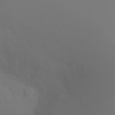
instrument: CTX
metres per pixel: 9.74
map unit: Ht
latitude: -8.6518
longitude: -32.5735
